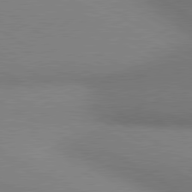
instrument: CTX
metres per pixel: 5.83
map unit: lApd
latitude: 80.6679
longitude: 131.1053
